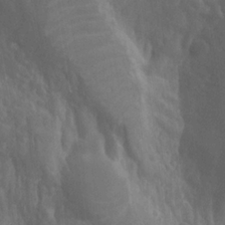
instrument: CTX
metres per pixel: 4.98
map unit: Htu
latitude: -1.4644
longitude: -76.7813
